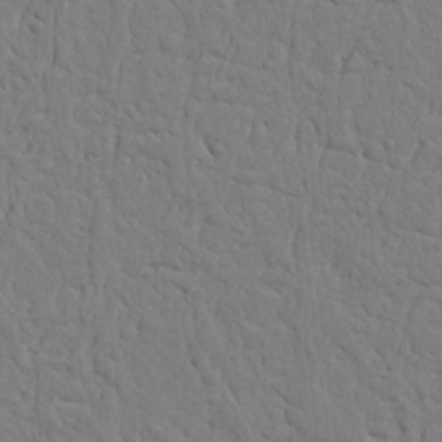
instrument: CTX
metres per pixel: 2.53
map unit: Nhu
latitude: 15.3671
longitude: -74.8380
